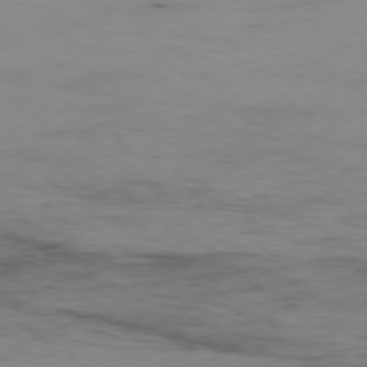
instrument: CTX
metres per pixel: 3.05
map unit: Hpe
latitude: -78.8597
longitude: 13.3888
